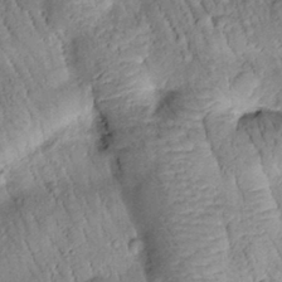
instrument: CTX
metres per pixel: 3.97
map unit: Htu
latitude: -1.1620
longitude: 173.6344
